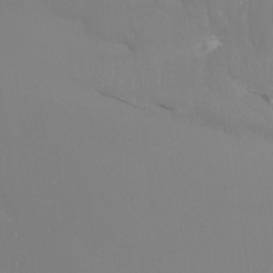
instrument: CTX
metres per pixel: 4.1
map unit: Htu
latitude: -14.4629
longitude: -47.6883
